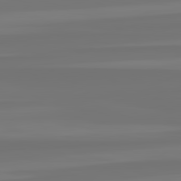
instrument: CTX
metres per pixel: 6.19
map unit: lApd
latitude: 82.5923
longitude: -177.0269
